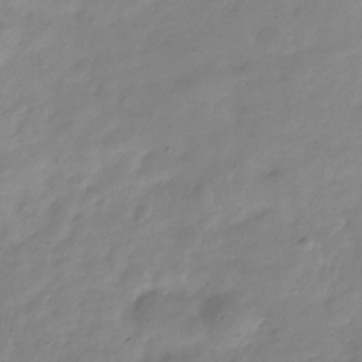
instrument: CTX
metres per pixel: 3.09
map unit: Hve
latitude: -32.5007
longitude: 91.3699
